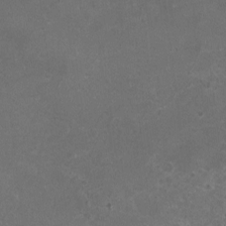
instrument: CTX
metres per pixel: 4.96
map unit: HNhu
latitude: -2.1038
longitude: -0.4034
